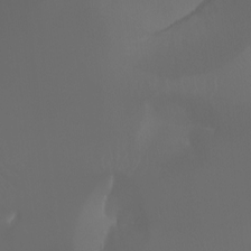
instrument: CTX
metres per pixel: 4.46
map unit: Aa
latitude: -7.4454
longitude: -72.9703
